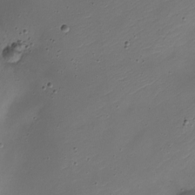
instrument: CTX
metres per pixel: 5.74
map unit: Nhe
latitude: -19.2187
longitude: 145.1053
